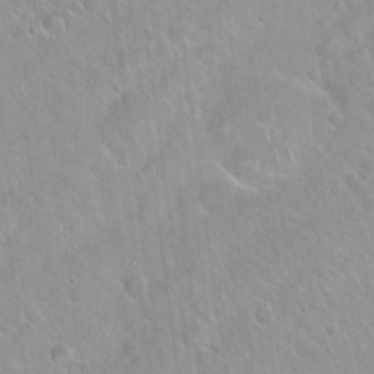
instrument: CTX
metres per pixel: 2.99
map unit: Hto
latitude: 20.6680
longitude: -53.5749
